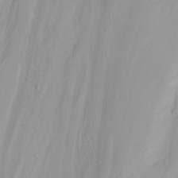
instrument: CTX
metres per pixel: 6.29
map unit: Nhu
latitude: -4.2550
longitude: -86.1389
